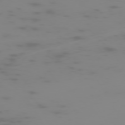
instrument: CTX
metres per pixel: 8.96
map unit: Hpe
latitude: -73.9556
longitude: 5.5777
